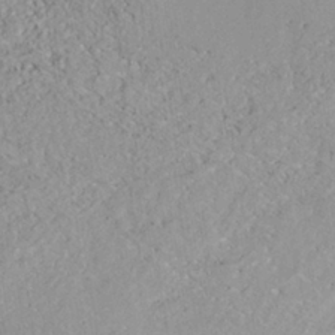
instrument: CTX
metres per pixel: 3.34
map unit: ANa
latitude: -38.9164
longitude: 95.8422
